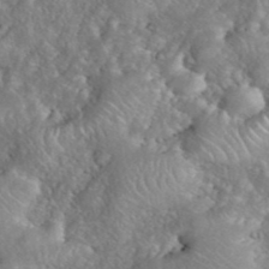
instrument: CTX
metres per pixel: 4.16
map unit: eHh
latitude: 40.1199
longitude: -57.5560
